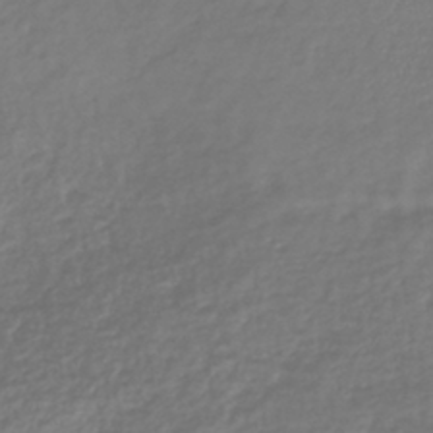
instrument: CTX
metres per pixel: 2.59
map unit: lHb
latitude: -41.4643
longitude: 71.6722
